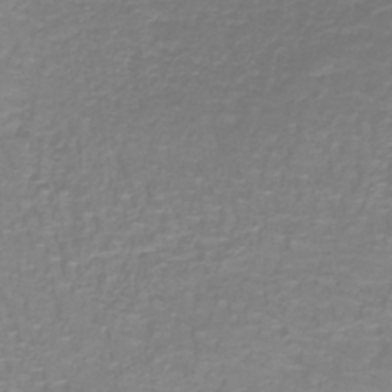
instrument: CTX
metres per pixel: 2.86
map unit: lHb
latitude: -41.0108
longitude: 56.8408
